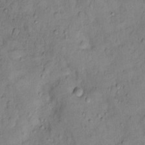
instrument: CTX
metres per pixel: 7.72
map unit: Nhu
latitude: 12.9514
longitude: -29.6127
